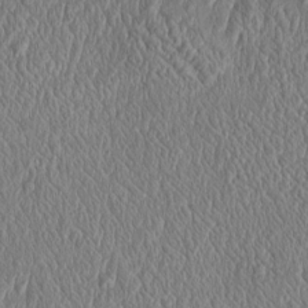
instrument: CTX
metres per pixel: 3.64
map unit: Htu
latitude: -3.9367
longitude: 157.9367
